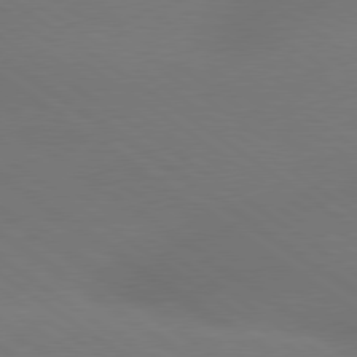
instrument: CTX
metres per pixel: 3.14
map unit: lApd
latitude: 79.1970
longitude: -151.8394
